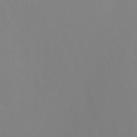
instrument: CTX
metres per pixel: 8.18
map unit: Nhu
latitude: -7.7666
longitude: -76.7624
